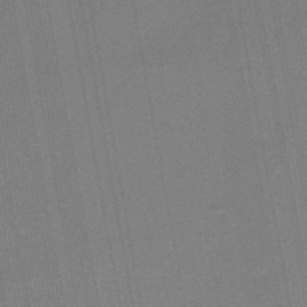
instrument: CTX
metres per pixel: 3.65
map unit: lHb
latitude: -48.8030
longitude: 71.5777
